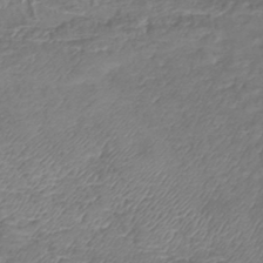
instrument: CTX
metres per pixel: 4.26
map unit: lHb
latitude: -42.7274
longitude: 76.1984
